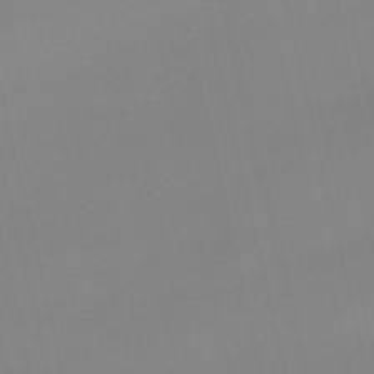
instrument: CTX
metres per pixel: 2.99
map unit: lHb
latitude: -48.7463
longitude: 76.3306
